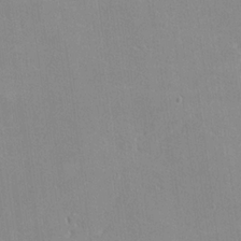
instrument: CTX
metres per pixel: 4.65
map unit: lHvf
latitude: -11.7478
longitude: -102.1955
